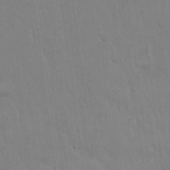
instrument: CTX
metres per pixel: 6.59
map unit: Hto
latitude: 17.2348
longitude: -59.8017
